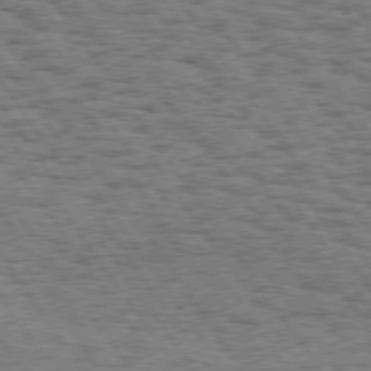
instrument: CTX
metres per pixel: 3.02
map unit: Hpe
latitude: 74.3089
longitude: -134.4412
